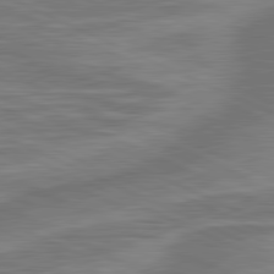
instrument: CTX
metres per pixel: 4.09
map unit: lApd
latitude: 81.2159
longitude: -175.5938
